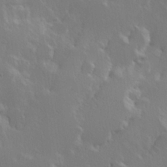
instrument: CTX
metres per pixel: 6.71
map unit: Hve
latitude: 23.7261
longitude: 145.5021
